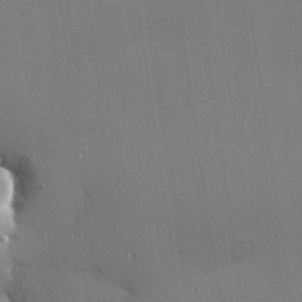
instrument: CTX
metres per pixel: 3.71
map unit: Hve
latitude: 26.8002
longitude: -91.7072
